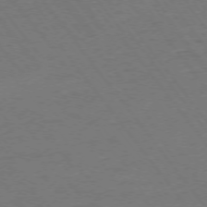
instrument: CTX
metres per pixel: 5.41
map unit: Ap
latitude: -75.2376
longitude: -82.2333
